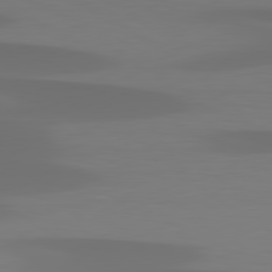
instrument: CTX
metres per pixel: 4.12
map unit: lApd
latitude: 80.1767
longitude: -84.7624
